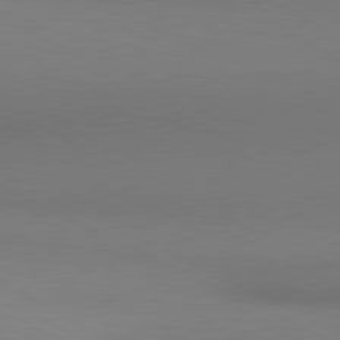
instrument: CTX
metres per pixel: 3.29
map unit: lApd
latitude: 80.8758
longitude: 144.7841
